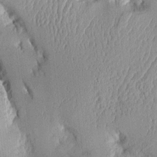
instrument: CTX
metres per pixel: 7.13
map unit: Aa
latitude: 10.4223
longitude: -128.1011
